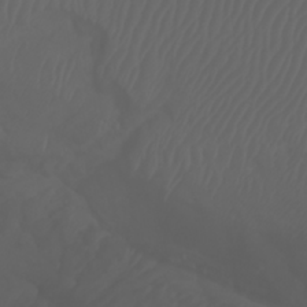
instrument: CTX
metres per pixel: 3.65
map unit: Nhu
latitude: -7.1809
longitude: -84.9514
